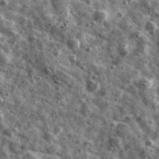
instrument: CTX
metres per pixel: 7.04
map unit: Ave
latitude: 41.7450
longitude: -107.6694
